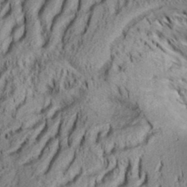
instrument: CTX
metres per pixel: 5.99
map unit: Aa
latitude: 33.8205
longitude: -137.0081
